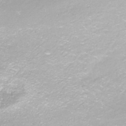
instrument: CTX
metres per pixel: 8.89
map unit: ANa
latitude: -37.8611
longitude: 97.6911
